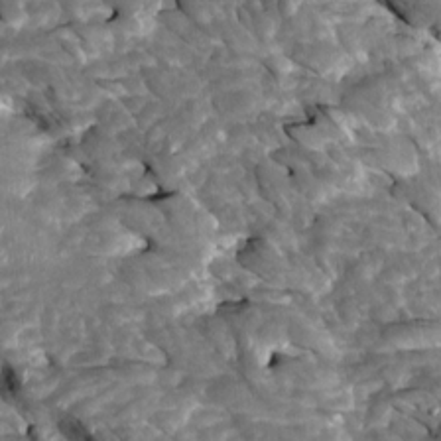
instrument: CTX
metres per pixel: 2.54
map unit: Htu
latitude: 1.4426
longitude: 142.4629
